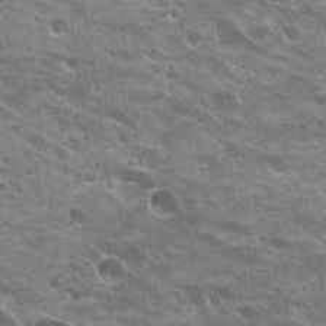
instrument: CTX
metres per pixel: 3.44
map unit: Hto
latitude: 24.5923
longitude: -42.1956
